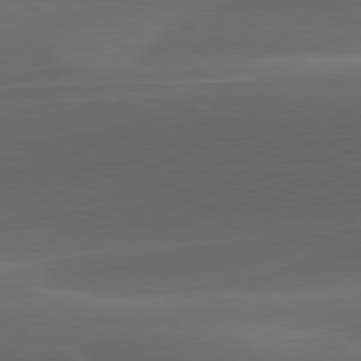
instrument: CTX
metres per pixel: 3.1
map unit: lApd
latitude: 79.1781
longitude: -49.4237
